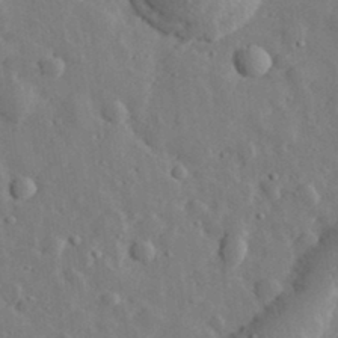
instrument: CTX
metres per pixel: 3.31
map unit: lHvf
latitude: 33.3104
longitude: -82.8002
